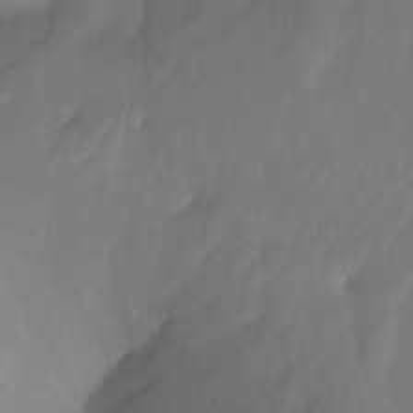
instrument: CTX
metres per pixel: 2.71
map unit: Nhu
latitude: -7.1809
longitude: -81.0647
